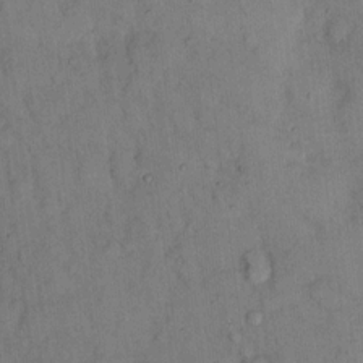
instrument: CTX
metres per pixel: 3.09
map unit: eHh
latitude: 13.1592
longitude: -62.5735
